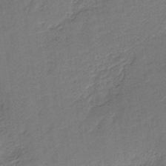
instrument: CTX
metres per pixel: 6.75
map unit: lHb
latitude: -35.5966
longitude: 62.6896
